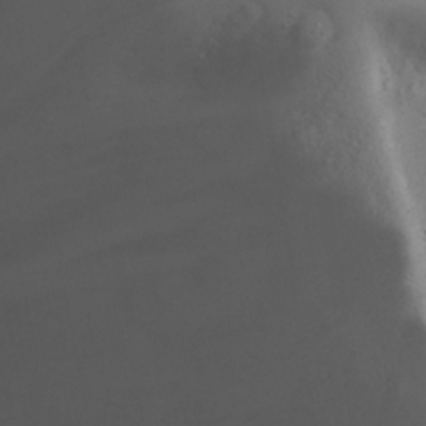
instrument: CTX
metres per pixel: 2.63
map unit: Nhu
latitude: 24.2900
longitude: -61.5560
